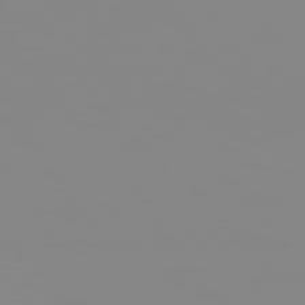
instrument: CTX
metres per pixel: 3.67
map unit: Hpe
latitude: 74.5546
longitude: -127.6127
